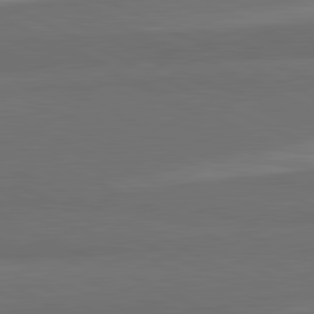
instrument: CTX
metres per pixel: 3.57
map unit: lApd
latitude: 82.2522
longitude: 158.7652
